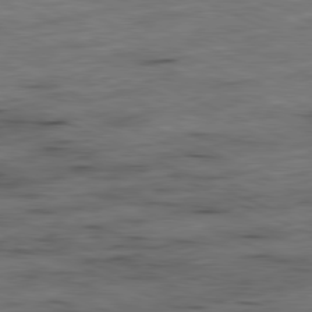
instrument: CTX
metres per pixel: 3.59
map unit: Ap
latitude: -81.2943
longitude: -71.1781
